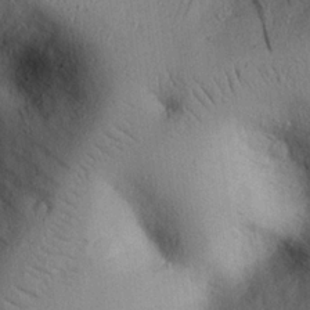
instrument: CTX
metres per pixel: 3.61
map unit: eHh
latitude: 25.5182
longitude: -76.6301
